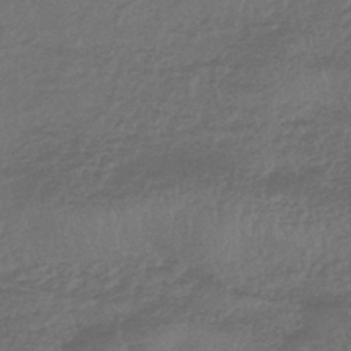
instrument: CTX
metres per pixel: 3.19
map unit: lHb
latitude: -43.9556
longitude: 81.0487
